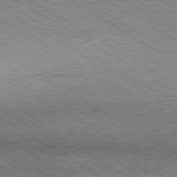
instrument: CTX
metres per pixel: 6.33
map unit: Ap
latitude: -80.2929
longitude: -88.0444
